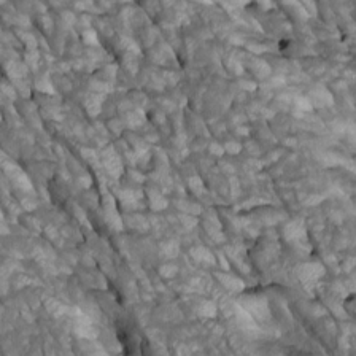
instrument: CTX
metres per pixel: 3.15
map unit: Htu
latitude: 1.2348
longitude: 145.2754
